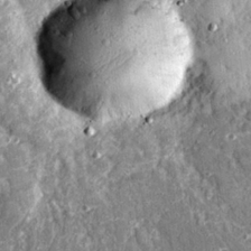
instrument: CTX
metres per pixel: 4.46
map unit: eHh
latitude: 25.1025
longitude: -89.0648
